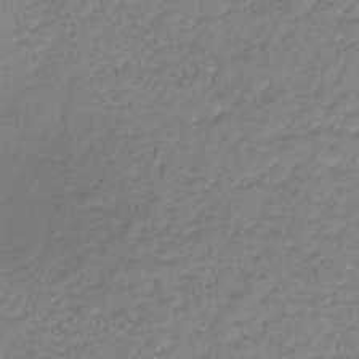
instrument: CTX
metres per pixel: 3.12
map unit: lHb
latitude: -38.3873
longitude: 70.2362
